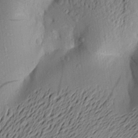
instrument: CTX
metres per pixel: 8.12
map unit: Aa
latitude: 22.0255
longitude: -149.8205
